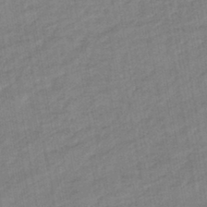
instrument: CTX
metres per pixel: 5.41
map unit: lHb
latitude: -43.1809
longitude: 72.8786
